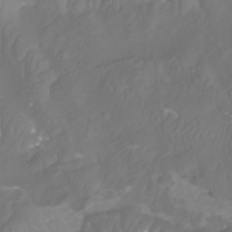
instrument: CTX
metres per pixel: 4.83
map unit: Nhu
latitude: -8.6140
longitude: -79.5371
